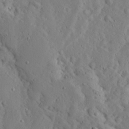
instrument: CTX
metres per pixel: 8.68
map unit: Ave
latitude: 13.1025
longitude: -136.5168
